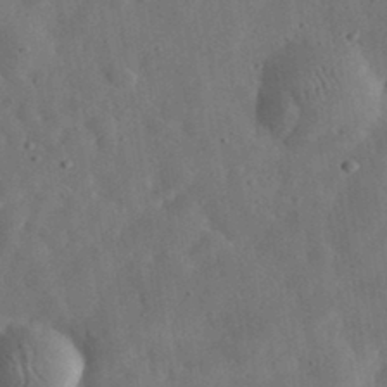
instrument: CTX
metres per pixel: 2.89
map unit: eHh
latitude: 33.1025
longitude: -76.0633
